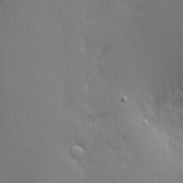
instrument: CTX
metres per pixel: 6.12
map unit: Nhu
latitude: 3.4237
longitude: -75.7639
